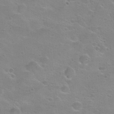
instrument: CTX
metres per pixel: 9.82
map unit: Hto
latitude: 22.8569
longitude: -50.4601
